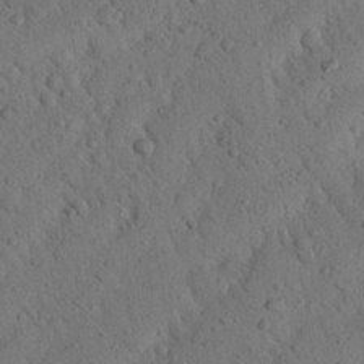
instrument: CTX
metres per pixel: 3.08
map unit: Nhu
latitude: 21.9339
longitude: -76.2144
